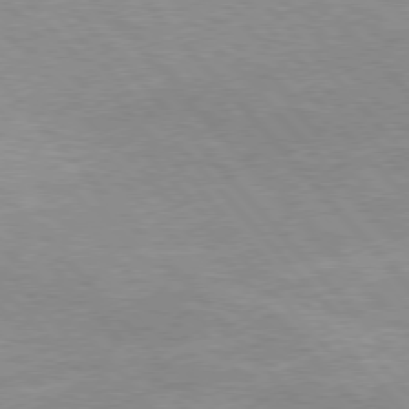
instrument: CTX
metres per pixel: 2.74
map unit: Hpe
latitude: 76.1200
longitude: -152.2334
